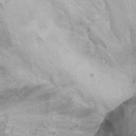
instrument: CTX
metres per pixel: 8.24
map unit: Ht
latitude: 1.2537
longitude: -36.8191
